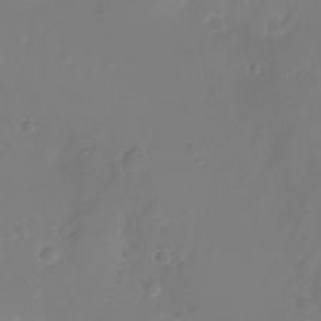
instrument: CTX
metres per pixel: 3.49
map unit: Nhu
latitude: -26.1983
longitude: -72.4034
